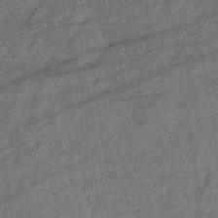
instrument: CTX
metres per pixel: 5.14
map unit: eHb
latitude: -39.6533
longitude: 77.7667
